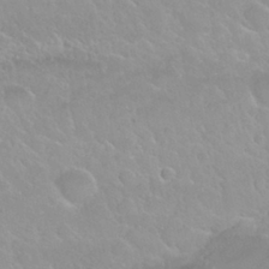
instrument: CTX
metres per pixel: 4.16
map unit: Nhu
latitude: 29.9150
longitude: -55.0836
